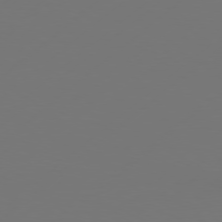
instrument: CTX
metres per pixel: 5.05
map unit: Hpe
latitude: 76.9702
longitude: -130.3279
